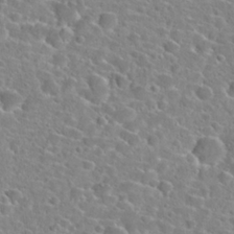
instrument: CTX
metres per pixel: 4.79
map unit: Hto
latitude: 24.1011
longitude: -46.2901
